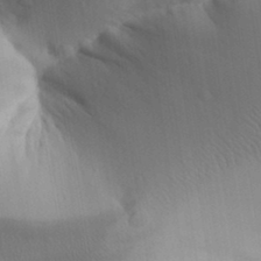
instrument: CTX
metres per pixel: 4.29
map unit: Aa
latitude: 32.4790
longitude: -143.4049
